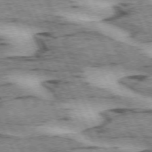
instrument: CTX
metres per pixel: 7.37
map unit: lApd
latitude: 72.0822
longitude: -54.4601
